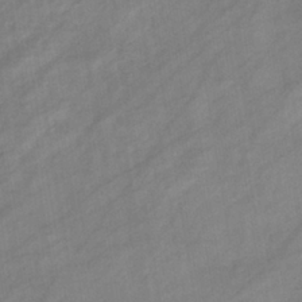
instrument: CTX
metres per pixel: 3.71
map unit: eHb
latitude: -37.6155
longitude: 78.3684
